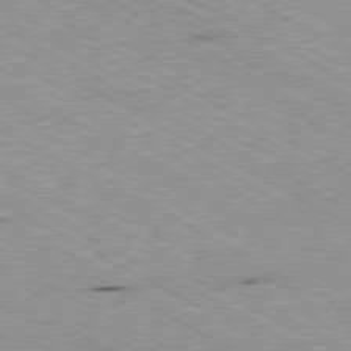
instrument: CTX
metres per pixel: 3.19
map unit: Ap
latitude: -80.5007
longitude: -53.1025
